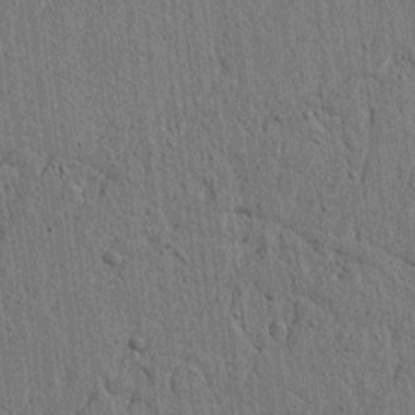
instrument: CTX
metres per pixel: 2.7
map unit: lAvf
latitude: 6.6113
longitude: 167.0297
